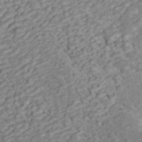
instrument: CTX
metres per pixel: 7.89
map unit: ANa
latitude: 45.5749
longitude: 22.2551
